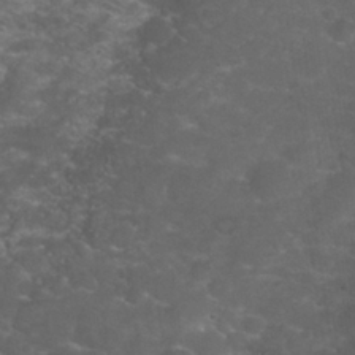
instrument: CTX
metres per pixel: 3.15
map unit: Nhu
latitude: 27.6883
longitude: -60.9324
